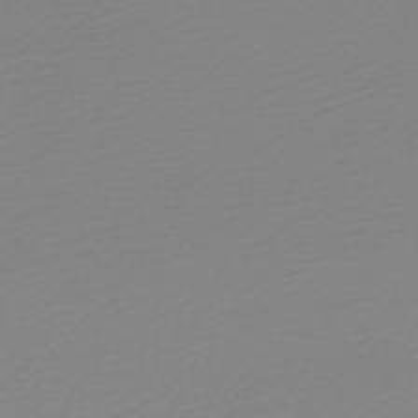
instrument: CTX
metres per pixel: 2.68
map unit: lHb
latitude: -48.5196
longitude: 65.2565
